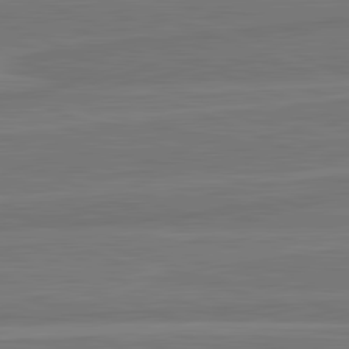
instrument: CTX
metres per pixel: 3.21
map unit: lApd
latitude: 82.1388
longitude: -173.6315
